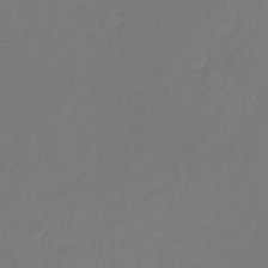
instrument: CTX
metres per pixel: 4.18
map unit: eHb
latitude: -30.5762
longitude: 64.5952
